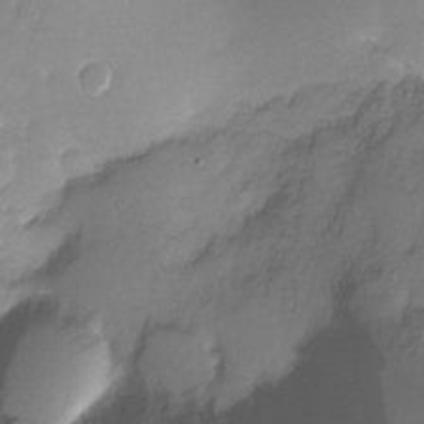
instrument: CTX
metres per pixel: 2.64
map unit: Ht
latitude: -10.7463
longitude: -45.1403
